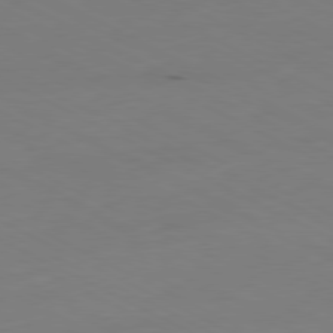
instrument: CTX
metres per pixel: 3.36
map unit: Ap
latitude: -80.9353
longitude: -94.8947
